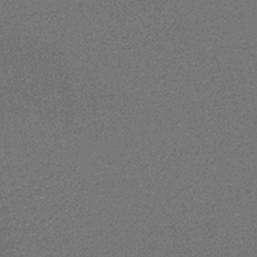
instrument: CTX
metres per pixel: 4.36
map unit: lHb
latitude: -35.9745
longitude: 59.8233
